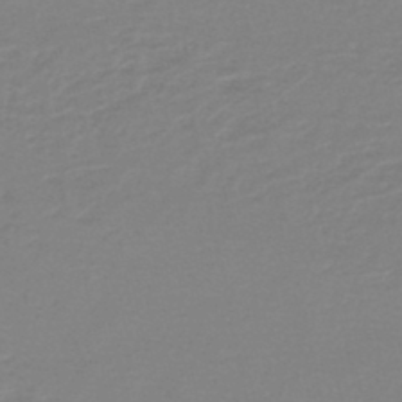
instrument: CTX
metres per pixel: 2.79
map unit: lHb
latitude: -44.4062
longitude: 55.7289
